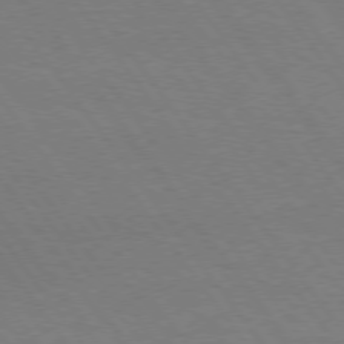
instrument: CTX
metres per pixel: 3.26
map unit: Hpe
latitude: 74.6302
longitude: -141.1592
